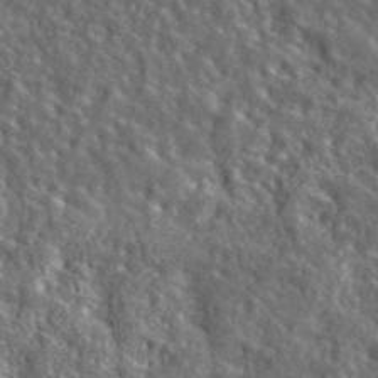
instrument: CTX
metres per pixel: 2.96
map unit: ANa
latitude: 40.1766
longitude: -89.7261
